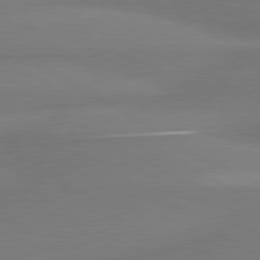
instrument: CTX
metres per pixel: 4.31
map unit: lApd
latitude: 80.1767
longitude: 177.4832
